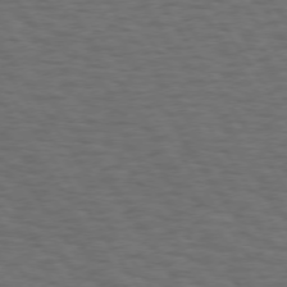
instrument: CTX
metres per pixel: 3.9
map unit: Hpe
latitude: 73.7450
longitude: -123.8772
